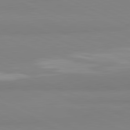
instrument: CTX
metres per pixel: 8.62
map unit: lApd
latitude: 81.7261
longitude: 178.4062
